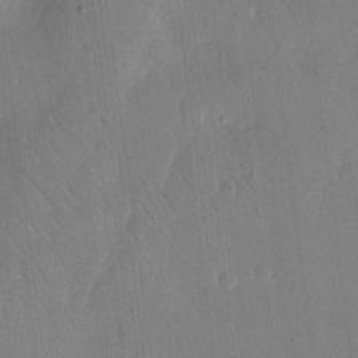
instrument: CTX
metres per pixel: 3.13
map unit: eHh
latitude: 13.8583
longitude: -69.3482
